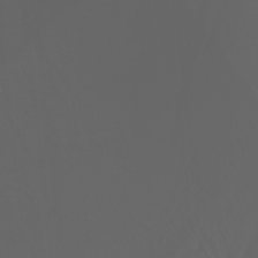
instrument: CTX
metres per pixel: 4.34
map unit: Nhu
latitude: -7.5588
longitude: -83.1025
